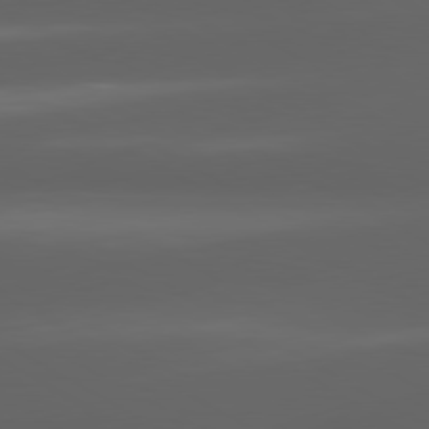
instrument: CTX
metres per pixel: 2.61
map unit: lApd
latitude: 80.2711
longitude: -144.6301
